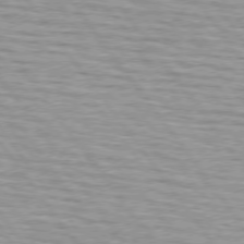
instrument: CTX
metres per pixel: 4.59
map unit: lApd
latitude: 74.8758
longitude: -75.5938
